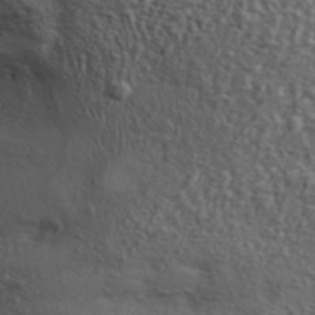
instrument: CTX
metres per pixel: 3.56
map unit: ANa
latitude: 43.9150
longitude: 47.9178
